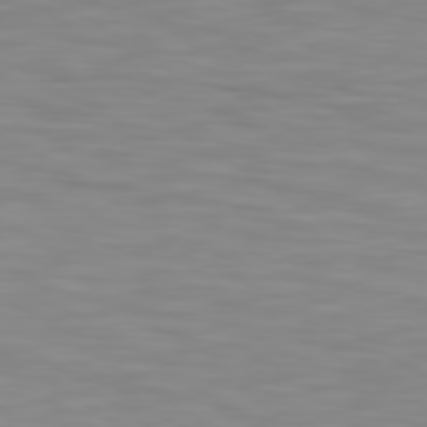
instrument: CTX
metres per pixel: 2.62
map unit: lApd
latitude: 80.1011
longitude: 120.9730
